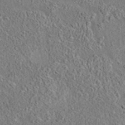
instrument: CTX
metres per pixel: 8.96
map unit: eAb
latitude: 35.7827
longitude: 114.1417
